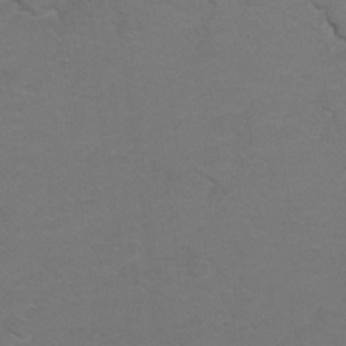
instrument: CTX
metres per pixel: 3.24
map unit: Hto
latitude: 6.5546
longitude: -30.9703
